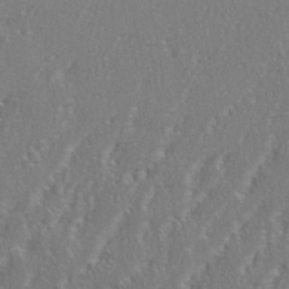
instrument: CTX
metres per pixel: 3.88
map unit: eHh
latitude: 34.9891
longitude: -132.5546
